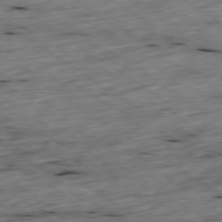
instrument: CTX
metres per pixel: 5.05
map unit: Ap
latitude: -79.3698
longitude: -89.4616
